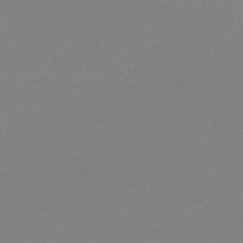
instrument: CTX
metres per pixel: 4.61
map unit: lHb
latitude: -41.1998
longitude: 63.8233
